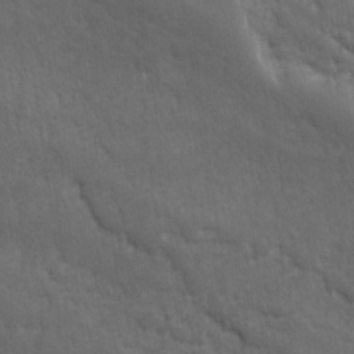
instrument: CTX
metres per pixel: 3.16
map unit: Ave
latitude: 10.8380
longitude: -103.8205
